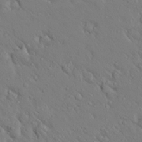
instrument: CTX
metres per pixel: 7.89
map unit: Aa
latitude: 25.7260
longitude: -148.2900
